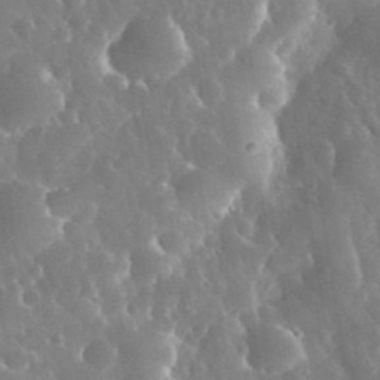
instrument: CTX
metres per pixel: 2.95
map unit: eHh
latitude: 34.6301
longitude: -57.8205
